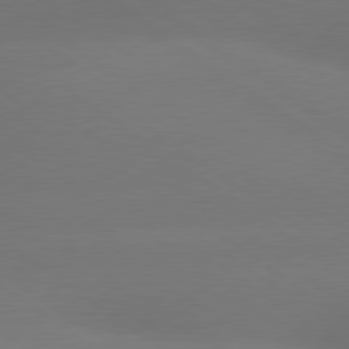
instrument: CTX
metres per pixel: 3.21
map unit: lApd
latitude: 79.5938
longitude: -151.3481
